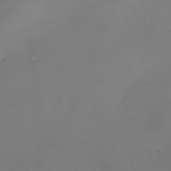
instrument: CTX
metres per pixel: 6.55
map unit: eHh
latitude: -4.8975
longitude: -78.6113
